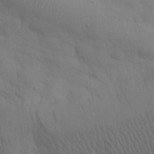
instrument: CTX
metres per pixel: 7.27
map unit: eHh
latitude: 30.4979
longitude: -68.3656
